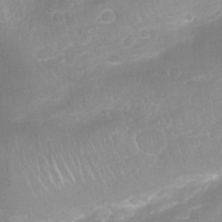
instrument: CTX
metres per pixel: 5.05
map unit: Nhu
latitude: 26.6869
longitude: -63.1403
